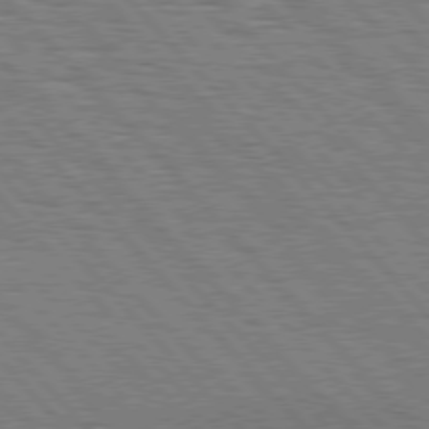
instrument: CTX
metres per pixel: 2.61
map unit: Hpe
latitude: 77.0080
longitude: -126.0822
